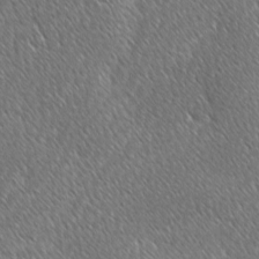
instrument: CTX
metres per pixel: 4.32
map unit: lAvf
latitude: -1.8423
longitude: -114.8946
